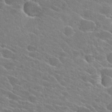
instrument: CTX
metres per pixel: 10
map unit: Hto
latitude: 26.2145
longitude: -42.3656
